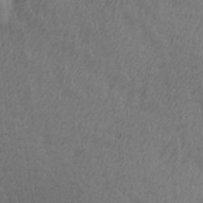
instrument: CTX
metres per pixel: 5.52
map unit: Ave
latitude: 13.6316
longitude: -106.1767
